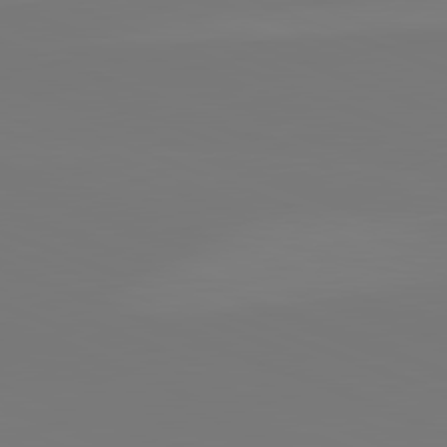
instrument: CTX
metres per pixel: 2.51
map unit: lApd
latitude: 82.1577
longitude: 146.2361
